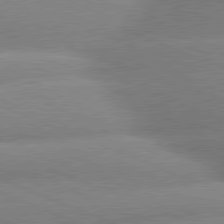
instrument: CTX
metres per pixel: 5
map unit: lApd
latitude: 79.7639
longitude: -166.4601
